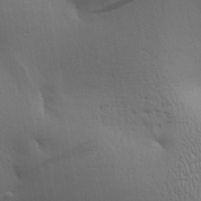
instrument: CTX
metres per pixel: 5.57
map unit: Aa
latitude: 25.1970
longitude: -136.4601
